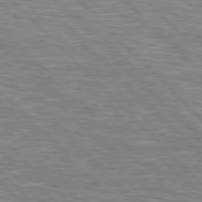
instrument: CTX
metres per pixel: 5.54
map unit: lApd
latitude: 76.6490
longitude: -58.5357
